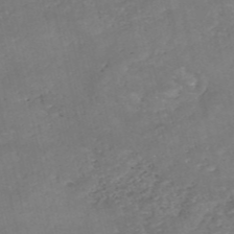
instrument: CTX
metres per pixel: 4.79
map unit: eHh
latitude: -54.4251
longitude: -90.5168
